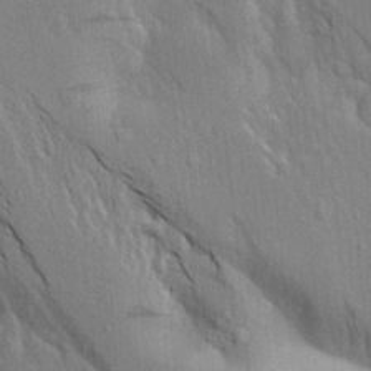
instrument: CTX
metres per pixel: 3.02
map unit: Aa
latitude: 18.5923
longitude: -149.3860
